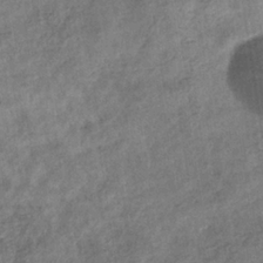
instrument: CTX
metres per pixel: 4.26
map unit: eHb
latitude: -34.4062
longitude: 77.8611
